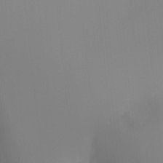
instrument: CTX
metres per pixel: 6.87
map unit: Ht
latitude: -10.0661
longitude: -29.2726
